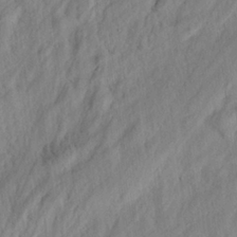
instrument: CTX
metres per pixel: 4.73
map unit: eHh
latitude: 24.7057
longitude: -79.8773
